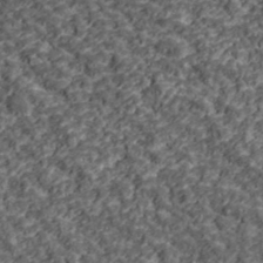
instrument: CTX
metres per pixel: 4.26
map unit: lHvf
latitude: 39.2915
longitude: -88.0444
